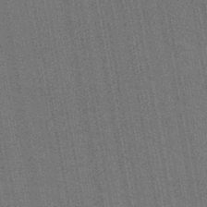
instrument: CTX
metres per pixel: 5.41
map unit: HNb
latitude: -47.5777
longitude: -46.7058
